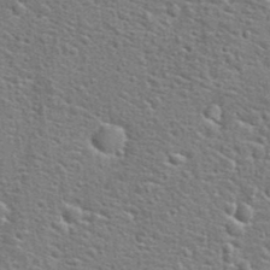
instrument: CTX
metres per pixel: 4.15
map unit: Hto
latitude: 23.9717
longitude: -48.4979
